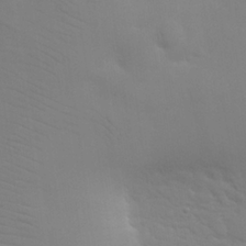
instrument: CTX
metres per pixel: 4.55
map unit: eHh
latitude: 25.6504
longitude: -65.9906
